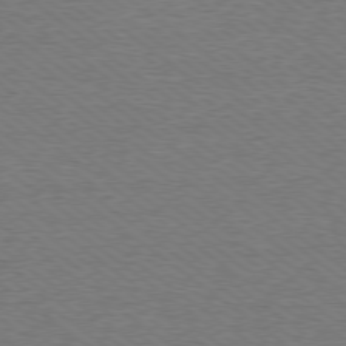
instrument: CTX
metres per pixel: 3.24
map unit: Ap
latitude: -79.4265
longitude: -82.3467
